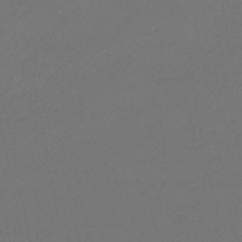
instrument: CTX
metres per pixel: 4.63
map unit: eHb
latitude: -47.8422
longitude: 86.4440
